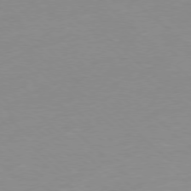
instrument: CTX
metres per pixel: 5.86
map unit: Hpe
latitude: -78.2550
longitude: -21.1781
